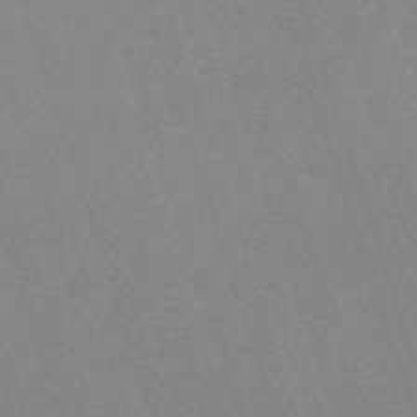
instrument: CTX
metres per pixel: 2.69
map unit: eHh
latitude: -62.5573
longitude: 50.1984
